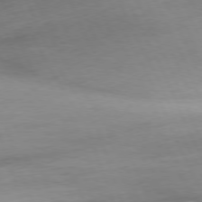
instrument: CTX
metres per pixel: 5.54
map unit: Ap
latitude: -76.8219
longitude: -72.8947
